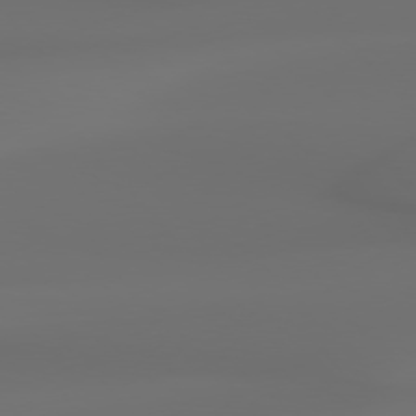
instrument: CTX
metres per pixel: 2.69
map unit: Hpe
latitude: 76.8191
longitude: -132.8002
